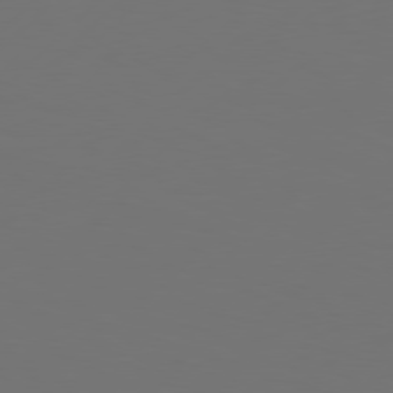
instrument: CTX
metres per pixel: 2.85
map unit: Hpe
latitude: 77.7638
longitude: -122.4979
